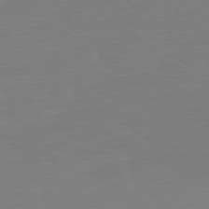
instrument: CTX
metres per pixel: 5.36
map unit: Ap
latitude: -78.3684
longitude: -76.3278
